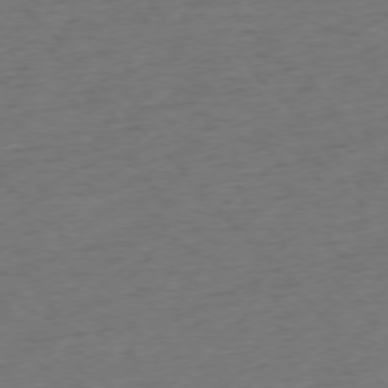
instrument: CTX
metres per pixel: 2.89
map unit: Ap
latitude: -76.0094
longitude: -80.5735
